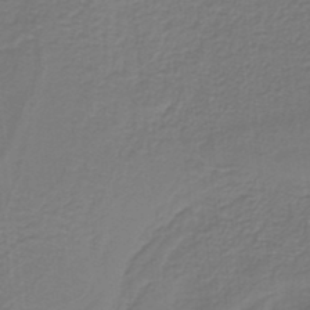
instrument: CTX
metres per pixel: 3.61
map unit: lHb
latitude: -38.4629
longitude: 55.5777
